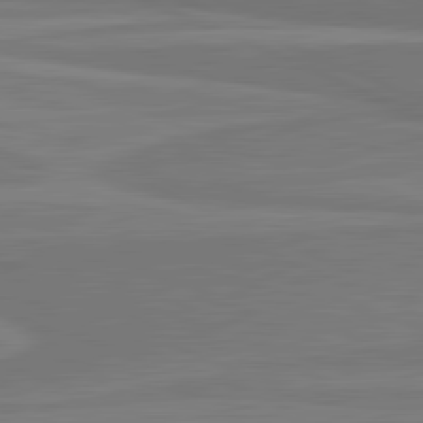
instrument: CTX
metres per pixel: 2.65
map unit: lApd
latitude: 81.7072
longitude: 169.3509
